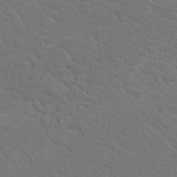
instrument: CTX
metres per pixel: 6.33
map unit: Nhu
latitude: 17.7828
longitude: -33.4237
